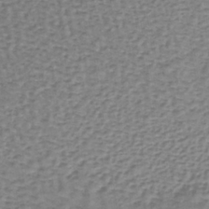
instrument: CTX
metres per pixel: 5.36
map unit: lHb
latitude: -37.7288
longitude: 60.5385
